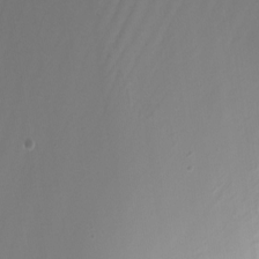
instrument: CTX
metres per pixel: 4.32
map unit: Nhu
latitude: -8.4251
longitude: -79.0837
